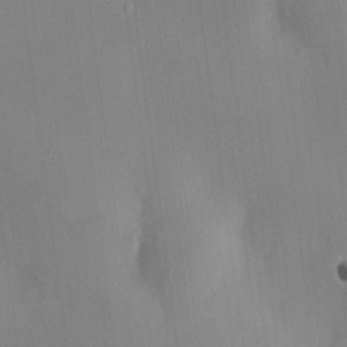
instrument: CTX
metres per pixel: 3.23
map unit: HNhu
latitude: 9.0459
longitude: 10.4629
